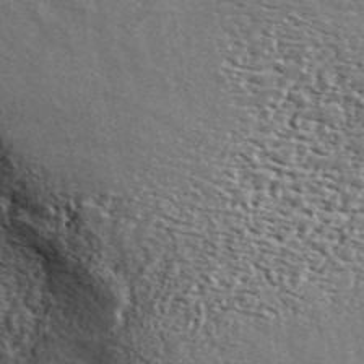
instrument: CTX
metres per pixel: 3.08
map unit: ANa
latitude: 43.6694
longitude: 45.6722
